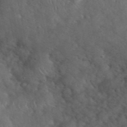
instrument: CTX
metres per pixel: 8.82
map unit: eHh
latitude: 39.8583
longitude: -56.9135
